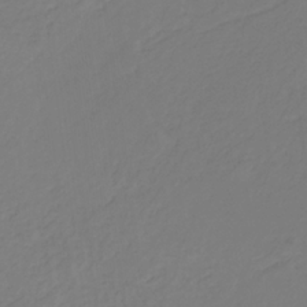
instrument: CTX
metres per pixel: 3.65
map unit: eHb
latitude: -30.4251
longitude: 64.6141
